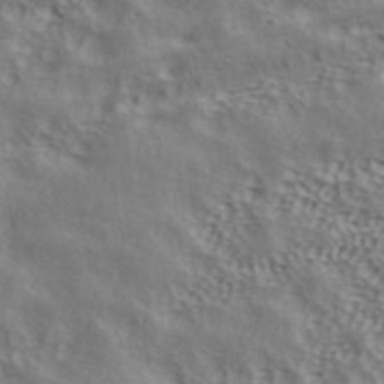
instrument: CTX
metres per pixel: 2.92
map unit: ANa
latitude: 42.2145
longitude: 50.7652
